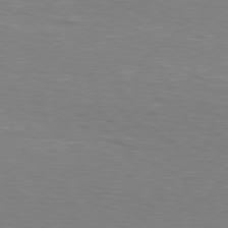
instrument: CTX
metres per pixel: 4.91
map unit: Hpe
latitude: 76.4223
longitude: -132.3467
